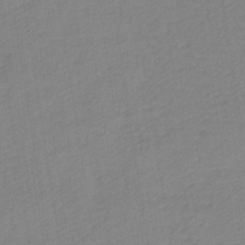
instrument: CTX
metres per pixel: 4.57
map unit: lHb
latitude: -35.7478
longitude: 72.1228
